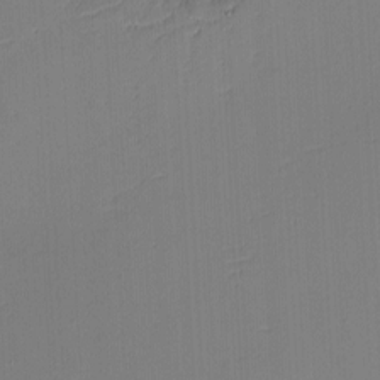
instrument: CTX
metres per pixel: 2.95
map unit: eHh
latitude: -3.4643
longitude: -79.8961
